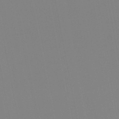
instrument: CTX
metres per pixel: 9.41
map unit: lHb
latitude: -48.7463
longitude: 70.1228
